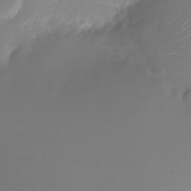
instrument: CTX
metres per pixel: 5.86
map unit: Nhu
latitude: -28.0661
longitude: -79.8773
